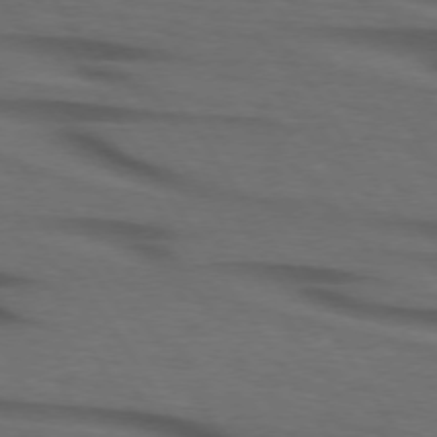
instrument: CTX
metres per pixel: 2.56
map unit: lApd
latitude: 73.7450
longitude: -74.4412
